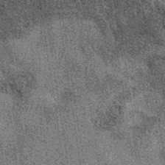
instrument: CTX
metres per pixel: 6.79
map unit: eAb
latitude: 38.4601
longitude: 107.4643
